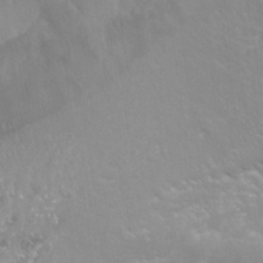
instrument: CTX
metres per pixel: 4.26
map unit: Nhu
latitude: 25.0647
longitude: -54.1956
